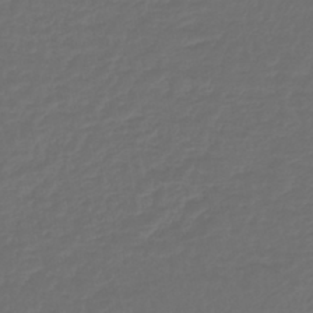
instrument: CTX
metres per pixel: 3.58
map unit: lHb
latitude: -43.4076
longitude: 60.9164
